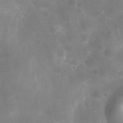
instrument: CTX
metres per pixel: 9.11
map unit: Hve
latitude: -31.1053
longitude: 93.7478
